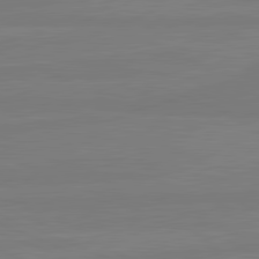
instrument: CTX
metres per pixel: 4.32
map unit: lApd
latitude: 81.7072
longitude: -179.7450
